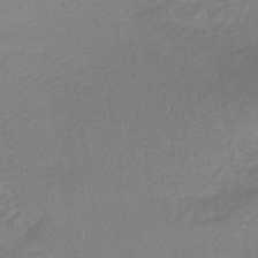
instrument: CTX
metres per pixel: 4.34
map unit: HNhu
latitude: -44.1984
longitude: 90.5763
